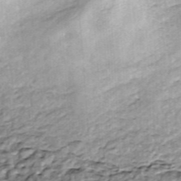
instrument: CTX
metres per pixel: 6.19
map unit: ANa
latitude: -44.7652
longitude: 105.5588
